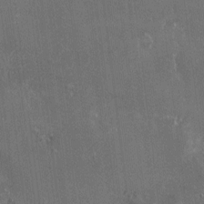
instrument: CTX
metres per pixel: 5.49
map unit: HNhu
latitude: 0.4790
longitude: 6.3495
